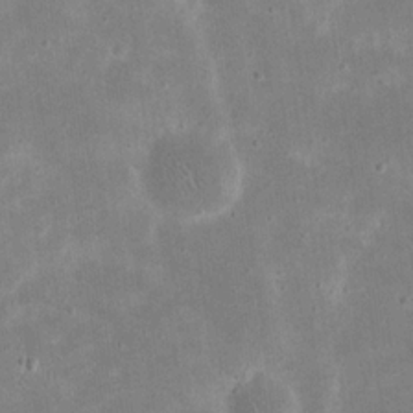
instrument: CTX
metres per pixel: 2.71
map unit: eHh
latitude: 21.2915
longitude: -67.7638
